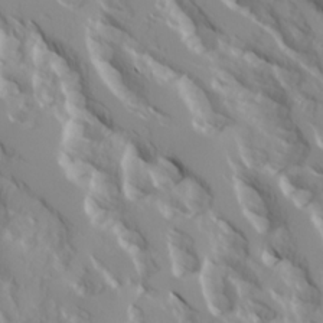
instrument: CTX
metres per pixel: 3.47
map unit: Ave
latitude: 17.1214
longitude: -129.3293
